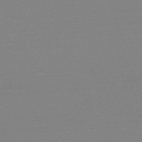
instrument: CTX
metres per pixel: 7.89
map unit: eHh
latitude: -62.0661
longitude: 52.5951
